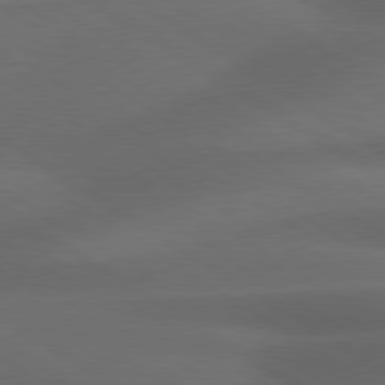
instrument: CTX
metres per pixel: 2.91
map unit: lApd
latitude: 79.4049
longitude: -123.8016
